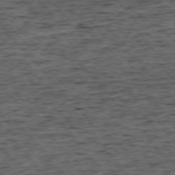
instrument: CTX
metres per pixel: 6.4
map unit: Ap
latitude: -75.9745
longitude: -92.1011
